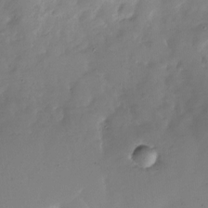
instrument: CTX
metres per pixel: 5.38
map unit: Nhu
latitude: -28.0094
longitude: -78.9703
